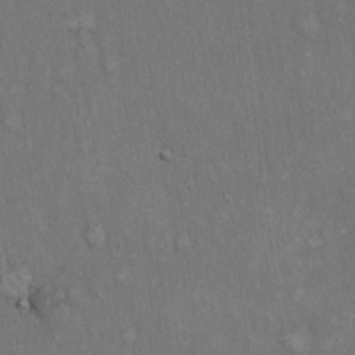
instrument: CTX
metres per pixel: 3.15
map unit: Hto
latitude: 15.3104
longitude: -60.8947
